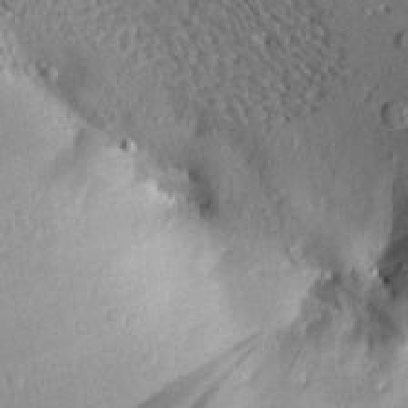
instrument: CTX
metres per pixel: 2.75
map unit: Aa
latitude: 16.6868
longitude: -147.2726
